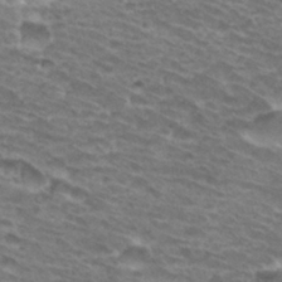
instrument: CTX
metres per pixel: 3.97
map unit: Hto
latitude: 32.5735
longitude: -41.5938
